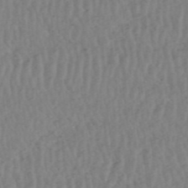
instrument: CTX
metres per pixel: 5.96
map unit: HNhu
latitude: -48.2173
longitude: 30.5196
